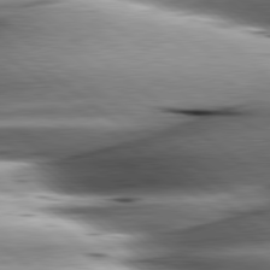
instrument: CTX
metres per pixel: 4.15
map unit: lApd
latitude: 80.5735
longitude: -143.7261
